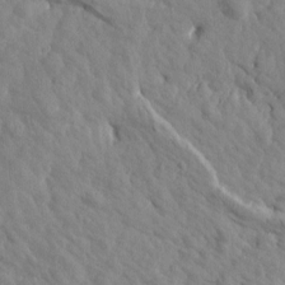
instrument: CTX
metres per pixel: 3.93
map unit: Htu
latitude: 1.9528
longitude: 178.8786
